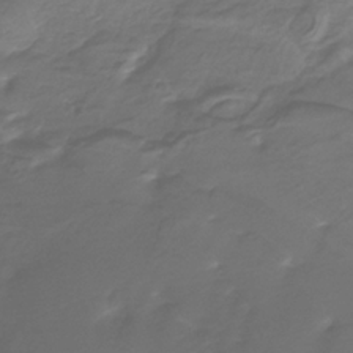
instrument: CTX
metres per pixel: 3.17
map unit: lHb
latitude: -31.8233
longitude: 63.8233
